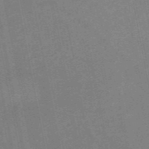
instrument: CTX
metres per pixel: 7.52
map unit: HNb
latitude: -54.5196
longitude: -45.2915
